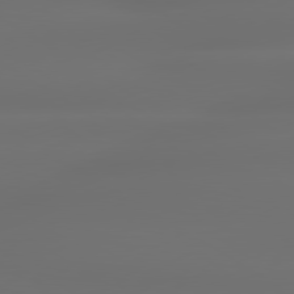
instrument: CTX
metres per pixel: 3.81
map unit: lApd
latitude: 79.4805
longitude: -138.4412
